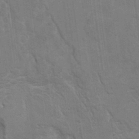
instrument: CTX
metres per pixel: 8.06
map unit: Hto
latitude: 9.2537
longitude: -35.6882
